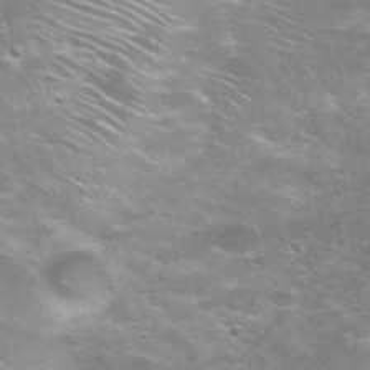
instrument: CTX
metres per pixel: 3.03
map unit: Nhu
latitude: 29.2348
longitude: -49.1403
